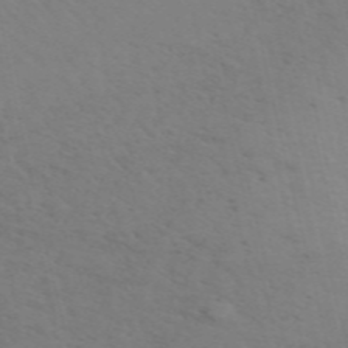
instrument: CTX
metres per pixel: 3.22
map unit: ANa
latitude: 51.0080
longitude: -70.8947
